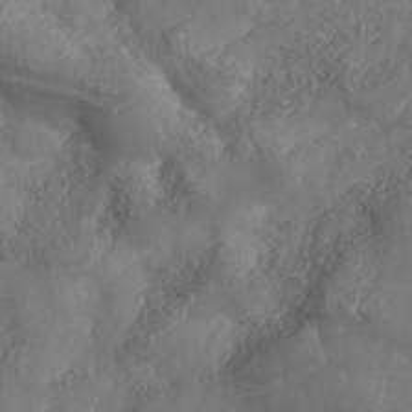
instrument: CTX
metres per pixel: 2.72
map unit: Nhe
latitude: -37.0864
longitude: 138.3118
